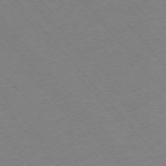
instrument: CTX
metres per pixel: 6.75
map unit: Ap
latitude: -76.4062
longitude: -86.8758
